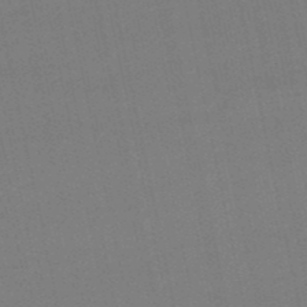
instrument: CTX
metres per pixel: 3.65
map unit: eHb
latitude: -49.7100
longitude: 72.9164
